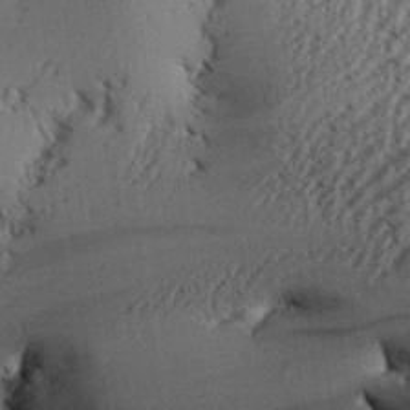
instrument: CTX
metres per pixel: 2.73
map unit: Aa
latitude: 26.9136
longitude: -134.1200
